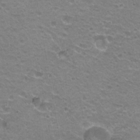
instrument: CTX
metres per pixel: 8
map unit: Hto
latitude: 21.6694
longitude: -32.5546
